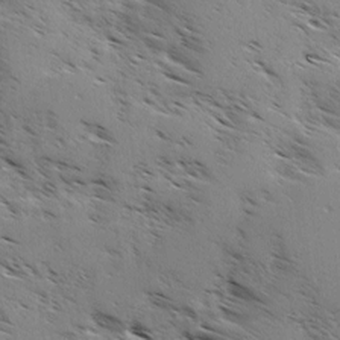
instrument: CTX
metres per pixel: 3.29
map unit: Ave
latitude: 0.6679
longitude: -110.9703
